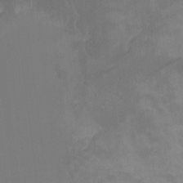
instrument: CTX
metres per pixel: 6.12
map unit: Ht
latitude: -9.6722
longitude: -39.6505
